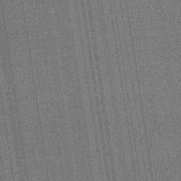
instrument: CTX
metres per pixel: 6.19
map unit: lHb
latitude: -34.9920
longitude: 63.1998
